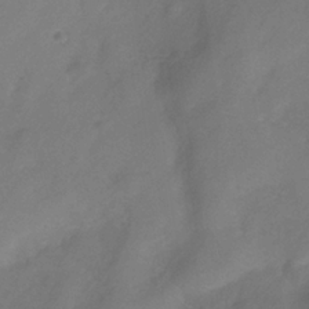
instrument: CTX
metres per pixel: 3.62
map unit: Hve
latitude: -34.0472
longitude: 90.1228
